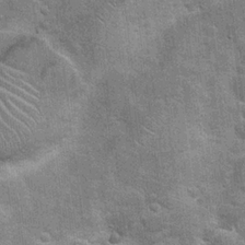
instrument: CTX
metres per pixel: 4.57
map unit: Hto
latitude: 20.9325
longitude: -48.0633
